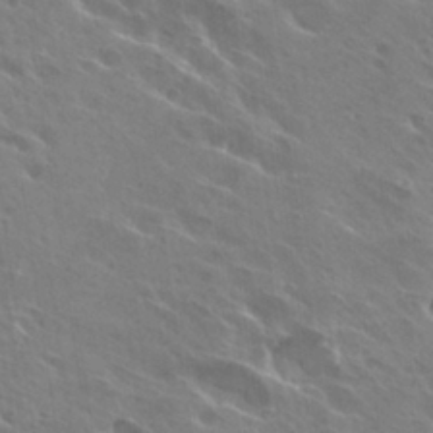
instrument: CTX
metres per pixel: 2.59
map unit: Hto
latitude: 27.8017
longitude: -40.6679
